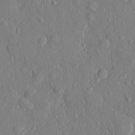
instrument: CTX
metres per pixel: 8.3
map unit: eHh
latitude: 4.2522
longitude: -74.9136
